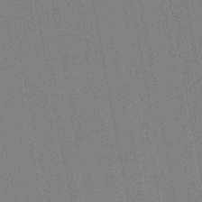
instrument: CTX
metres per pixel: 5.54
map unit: lHb
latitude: -46.6896
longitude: 71.8989
